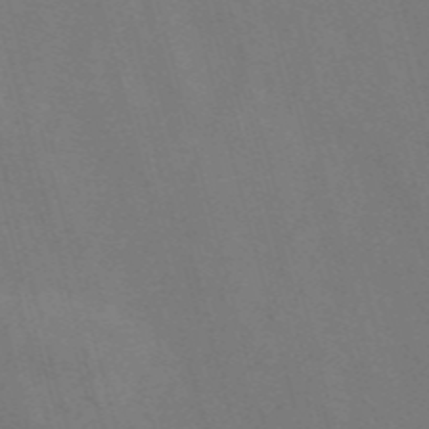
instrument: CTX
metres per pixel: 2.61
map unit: Nve
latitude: -57.6155
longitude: 65.3321
